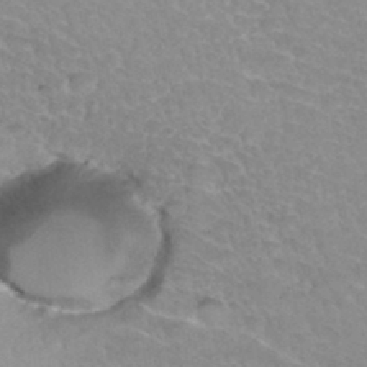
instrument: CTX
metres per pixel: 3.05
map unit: Hto
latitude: 34.7435
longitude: -45.9150
